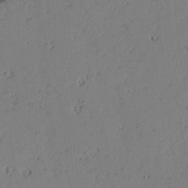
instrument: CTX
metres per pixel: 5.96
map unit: lAvf
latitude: -2.5573
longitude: -106.0444
